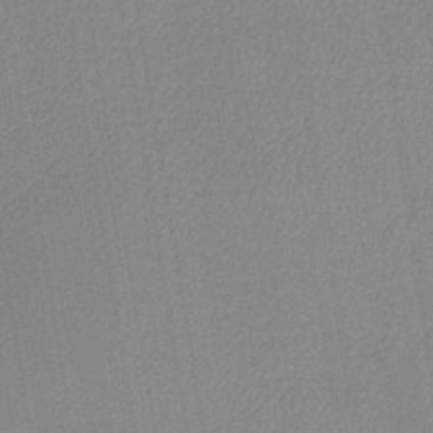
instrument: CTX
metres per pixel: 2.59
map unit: lHb
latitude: -41.1053
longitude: 74.5007
